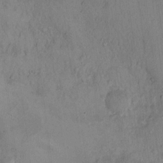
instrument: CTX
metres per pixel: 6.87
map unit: Hto
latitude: 11.1214
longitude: -58.1956
